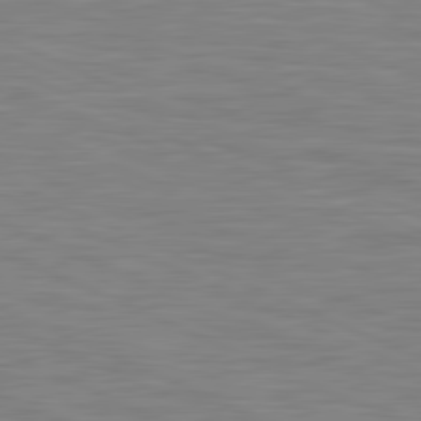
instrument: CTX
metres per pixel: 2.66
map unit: lApd
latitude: 81.3482
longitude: -170.7813
